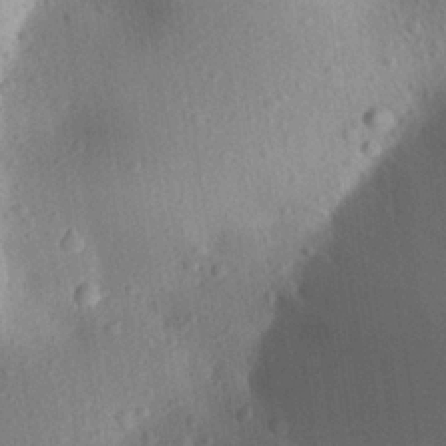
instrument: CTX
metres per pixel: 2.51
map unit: Aa
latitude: 26.8380
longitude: -146.2901
